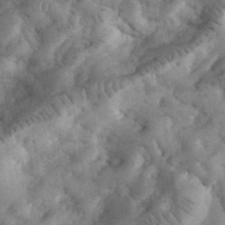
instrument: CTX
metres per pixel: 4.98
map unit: eHh
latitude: 33.8772
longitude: -67.8583
